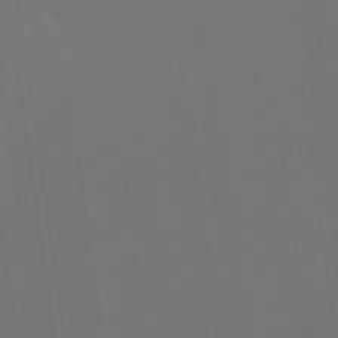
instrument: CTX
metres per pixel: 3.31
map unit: Nhu
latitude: 30.6491
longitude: -57.8961
